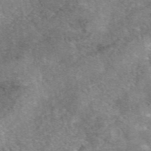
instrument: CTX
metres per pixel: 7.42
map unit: eAb
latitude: 46.8758
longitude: 103.1809
